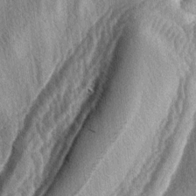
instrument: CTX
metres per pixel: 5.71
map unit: lAa
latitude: -4.5384
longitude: -126.1956
